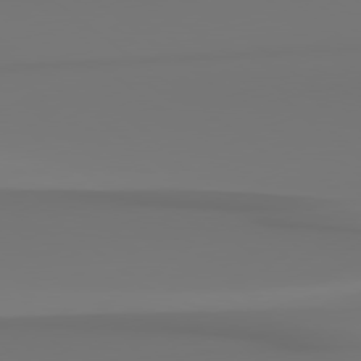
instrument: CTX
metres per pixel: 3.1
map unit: Hpe
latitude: 78.6869
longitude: -136.2145
